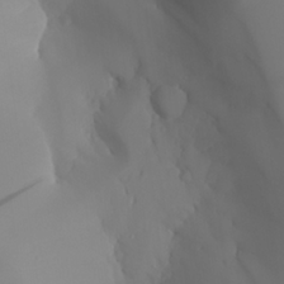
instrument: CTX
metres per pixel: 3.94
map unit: Aa
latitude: 24.0444
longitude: -127.1592
